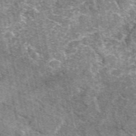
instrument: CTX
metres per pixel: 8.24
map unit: eAb
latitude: 50.3089
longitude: 113.5399
